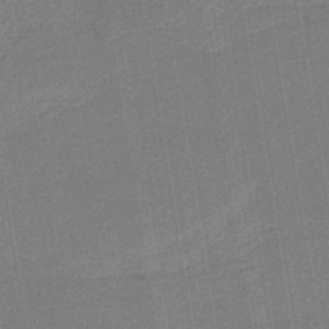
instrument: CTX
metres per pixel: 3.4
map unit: HNb
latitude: -35.8044
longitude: 59.1998
